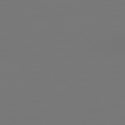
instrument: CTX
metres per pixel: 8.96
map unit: Hpe
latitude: 78.4790
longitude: 177.9178
